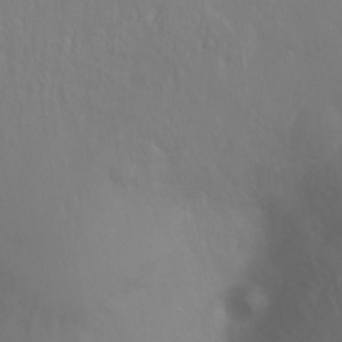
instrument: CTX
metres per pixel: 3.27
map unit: Ht
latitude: -6.7652
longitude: -37.3293
